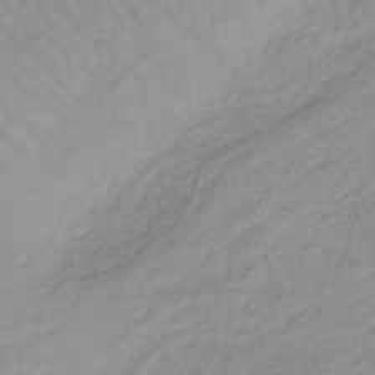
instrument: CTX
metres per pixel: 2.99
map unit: lHb
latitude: -36.2928
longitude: 70.2362
